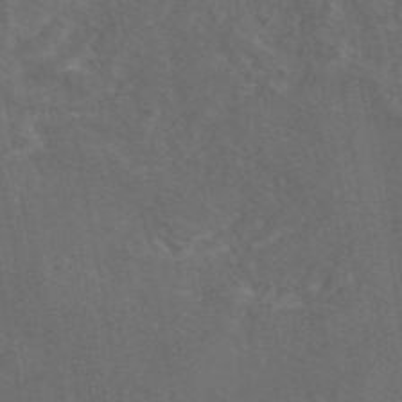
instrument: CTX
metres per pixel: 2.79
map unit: eAb
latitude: 46.2523
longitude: 108.4251
